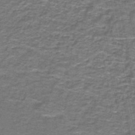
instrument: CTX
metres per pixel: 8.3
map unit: lHb
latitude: -43.6532
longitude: 54.6708
